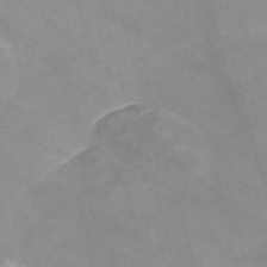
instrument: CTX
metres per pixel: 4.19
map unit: Nve
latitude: -57.5966
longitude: 58.7274
